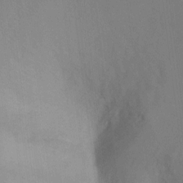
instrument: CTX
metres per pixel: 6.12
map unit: Ht
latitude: 5.9150
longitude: -30.2901
